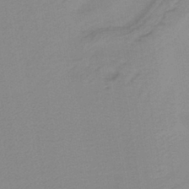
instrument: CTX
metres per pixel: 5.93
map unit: lHb
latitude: -40.4818
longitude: 64.1795
